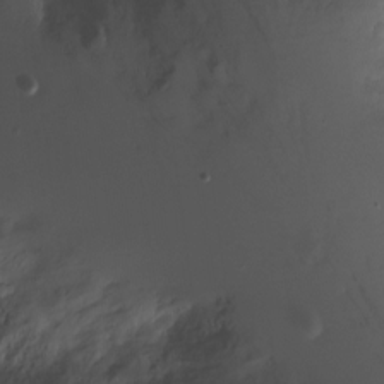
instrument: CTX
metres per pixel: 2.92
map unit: Ht
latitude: -3.8044
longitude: -29.0458
